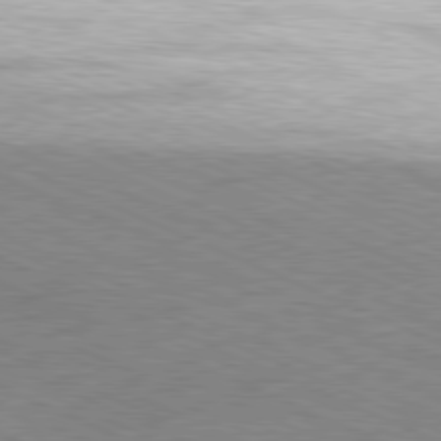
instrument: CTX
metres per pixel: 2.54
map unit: Hpe
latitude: -81.4833
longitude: 16.3307
